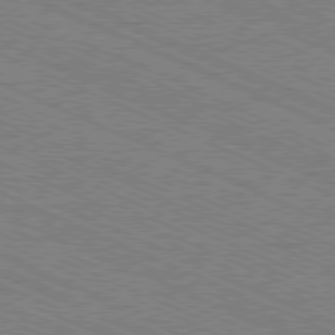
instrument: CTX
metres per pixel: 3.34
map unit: Ap
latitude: -81.0865
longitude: -75.5938
